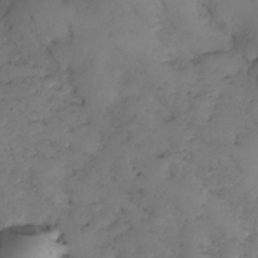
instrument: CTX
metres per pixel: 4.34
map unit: Nhe
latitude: -34.9353
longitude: -144.2144
